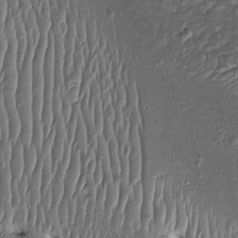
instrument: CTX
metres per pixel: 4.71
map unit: Htu
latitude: -3.5021
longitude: 151.3509
